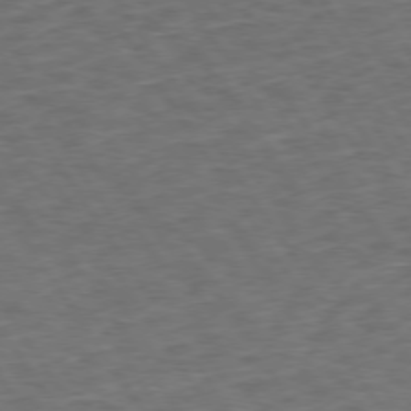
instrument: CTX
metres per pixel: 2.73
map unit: Hpe
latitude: 73.8395
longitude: -124.8946
